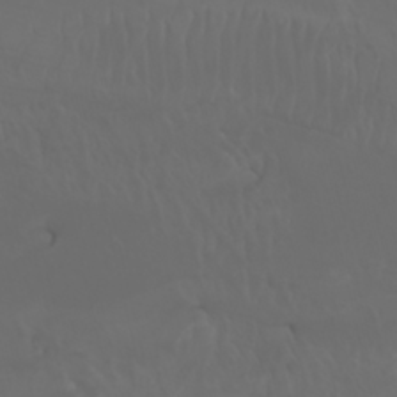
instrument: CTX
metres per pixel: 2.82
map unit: Nhu
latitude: -7.9556
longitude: -81.6883
